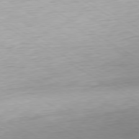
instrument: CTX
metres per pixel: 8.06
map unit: Hpe
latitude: -80.2740
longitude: 20.1983
